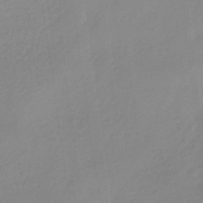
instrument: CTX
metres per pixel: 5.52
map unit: HNb
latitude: -31.6911
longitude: 59.7288
